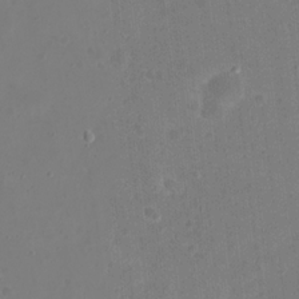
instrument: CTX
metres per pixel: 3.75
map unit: eHh
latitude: 21.7072
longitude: -63.4049
